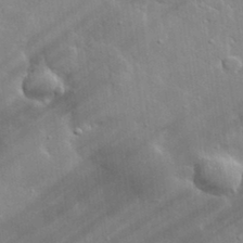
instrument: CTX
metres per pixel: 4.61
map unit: lHvf
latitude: 32.9703
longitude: -92.5545
